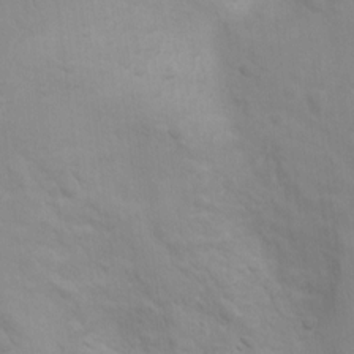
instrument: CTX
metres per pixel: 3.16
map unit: Ht
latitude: 3.7449
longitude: -28.1767
